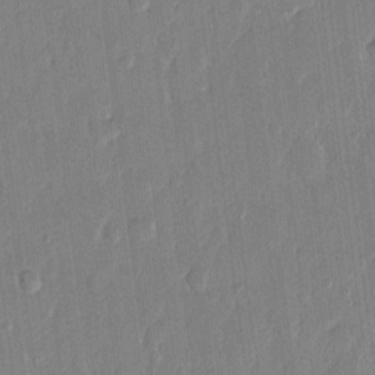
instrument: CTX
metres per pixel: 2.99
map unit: eHh
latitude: 13.6316
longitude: -69.0459
